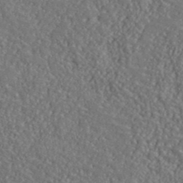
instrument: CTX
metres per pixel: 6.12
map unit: ANa
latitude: 39.9150
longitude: -89.8773
